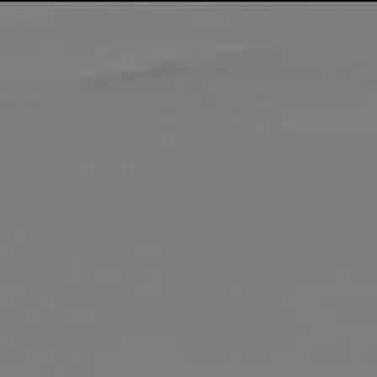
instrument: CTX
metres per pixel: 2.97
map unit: Hpe
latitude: -82.0094
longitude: 8.7085
